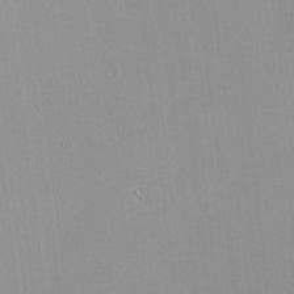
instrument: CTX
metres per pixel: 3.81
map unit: HNhu
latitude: 11.4238
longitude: 10.8975
